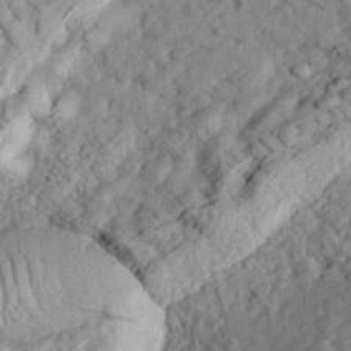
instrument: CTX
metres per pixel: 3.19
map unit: eHh
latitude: 35.5182
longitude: -78.6680
